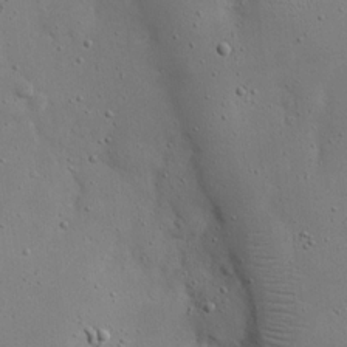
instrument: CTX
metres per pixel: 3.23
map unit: eHh
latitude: 18.6112
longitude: -71.2915
